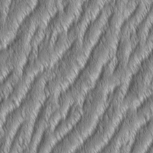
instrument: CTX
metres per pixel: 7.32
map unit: Aa
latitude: 7.7261
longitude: -131.3104
